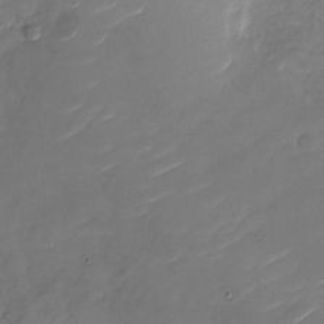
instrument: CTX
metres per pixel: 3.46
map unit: Nhu
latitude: -27.4643
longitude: -73.8206
